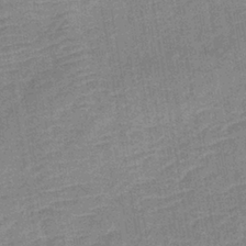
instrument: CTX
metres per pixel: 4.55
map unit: lHb
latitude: -36.7841
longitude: 73.7855
